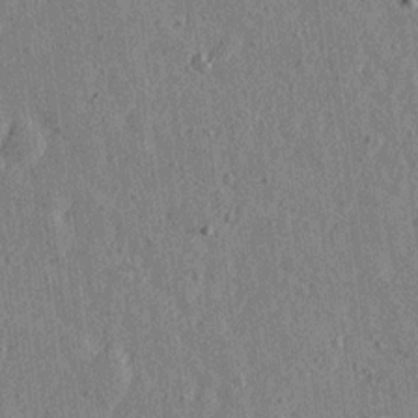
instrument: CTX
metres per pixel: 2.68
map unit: Ave
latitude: 15.6694
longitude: -105.4616
